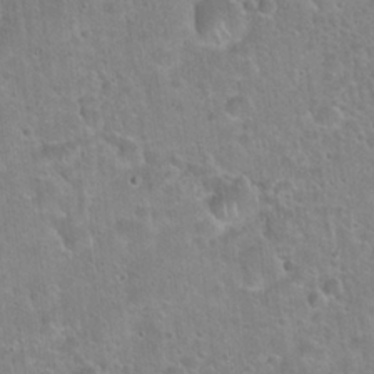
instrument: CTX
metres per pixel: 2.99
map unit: Hto
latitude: 21.8961
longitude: -51.4048
